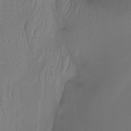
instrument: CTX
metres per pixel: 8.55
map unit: Htu
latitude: -12.7274
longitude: -49.1781
